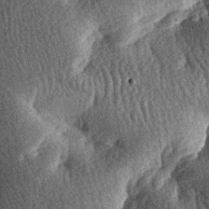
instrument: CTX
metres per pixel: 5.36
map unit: lAa
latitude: -7.7477
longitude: -127.5938
